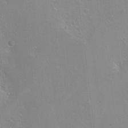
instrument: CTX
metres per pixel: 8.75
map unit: Nhu
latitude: -8.0094
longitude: -43.6316
